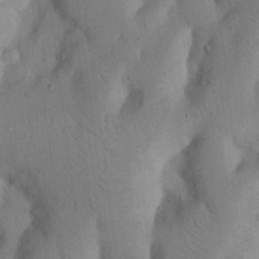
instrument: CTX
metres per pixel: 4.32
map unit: Nhu
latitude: 20.1011
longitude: -74.1767
